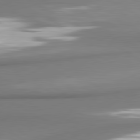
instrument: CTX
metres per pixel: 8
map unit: lApd
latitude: 80.8191
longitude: 178.4818
